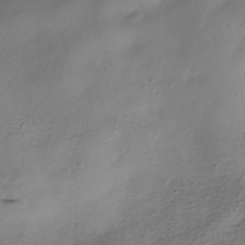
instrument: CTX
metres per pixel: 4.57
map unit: HNhu
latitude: -40.9353
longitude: 99.6911
